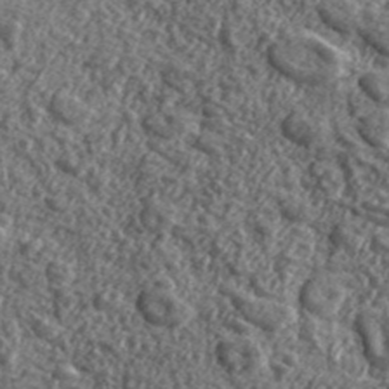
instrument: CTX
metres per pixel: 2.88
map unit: eHh
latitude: 42.1389
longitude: -90.2900
